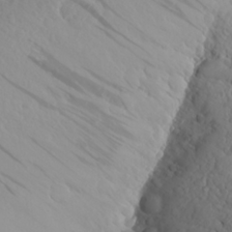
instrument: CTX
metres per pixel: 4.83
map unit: Aa
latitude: 24.8380
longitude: -146.1011
